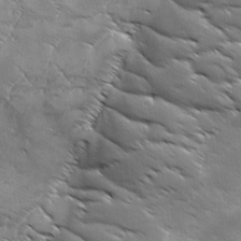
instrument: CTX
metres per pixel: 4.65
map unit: Ave
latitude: 1.4993
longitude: -114.0255
